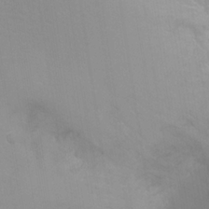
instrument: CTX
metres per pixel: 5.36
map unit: Hto
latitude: -2.7652
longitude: -34.5356
